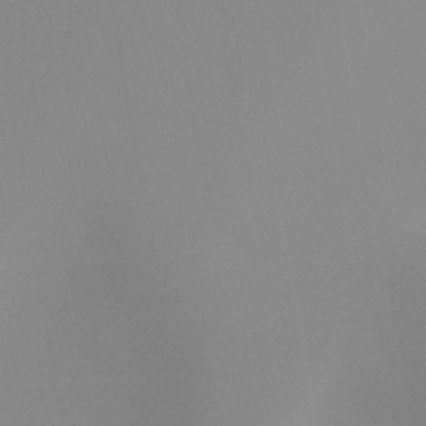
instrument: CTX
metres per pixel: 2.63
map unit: HNb
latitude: -44.3495
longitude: -44.8758
